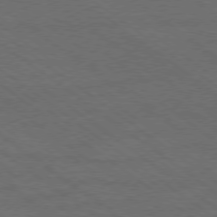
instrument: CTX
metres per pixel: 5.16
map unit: Ap
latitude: -79.2565
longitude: -64.2145
